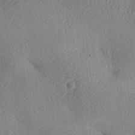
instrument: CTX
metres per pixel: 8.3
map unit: lAa
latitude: -9.1053
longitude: -127.4238
